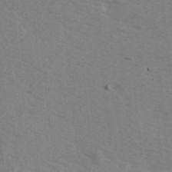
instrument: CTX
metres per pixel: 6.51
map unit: Hve
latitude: 2.0444
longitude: -124.2144
